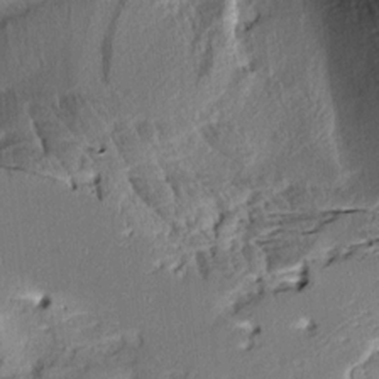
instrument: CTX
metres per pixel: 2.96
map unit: Aa
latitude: 9.0081
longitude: -133.4049
